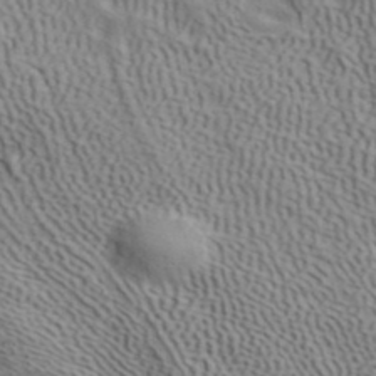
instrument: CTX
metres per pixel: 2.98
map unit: ANa
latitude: 41.7071
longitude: 55.5966
